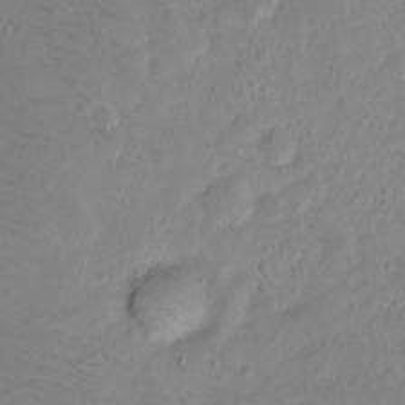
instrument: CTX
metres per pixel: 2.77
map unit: Ht
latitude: -9.0486
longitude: -36.3845
